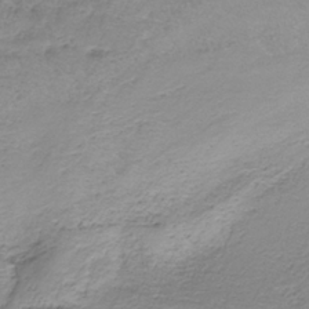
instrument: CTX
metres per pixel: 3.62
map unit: HNb
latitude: -35.3321
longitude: 58.4251
